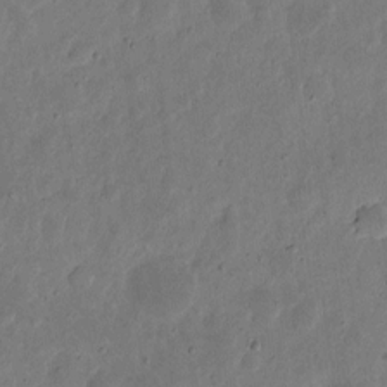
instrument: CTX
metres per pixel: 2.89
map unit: eHh
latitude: 5.5182
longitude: -71.4237
